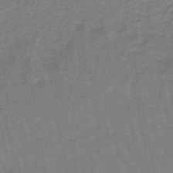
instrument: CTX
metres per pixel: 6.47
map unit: eHb
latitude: -46.3873
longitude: 82.1606
